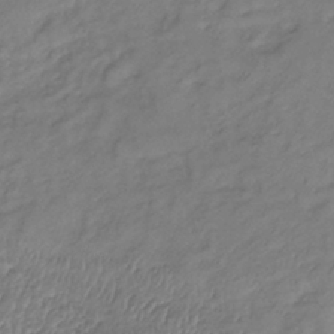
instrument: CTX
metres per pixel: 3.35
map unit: lHb
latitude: -34.9920
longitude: 69.1242
